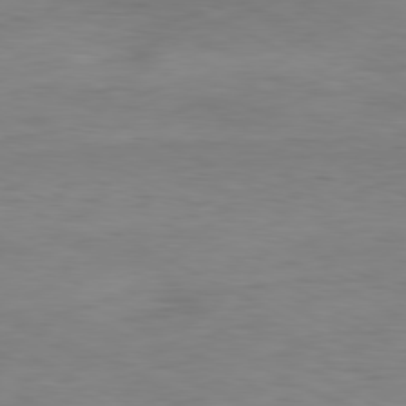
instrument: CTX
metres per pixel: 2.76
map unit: Hpe
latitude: -80.8219
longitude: 19.7289
